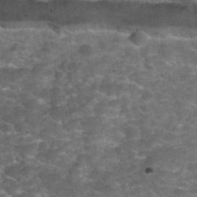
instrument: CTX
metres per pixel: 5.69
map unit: Hto
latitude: 34.7246
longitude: -52.9513
